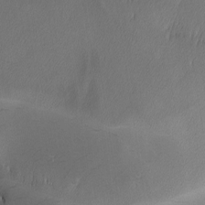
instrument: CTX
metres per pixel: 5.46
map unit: lHvf
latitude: -12.8597
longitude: -101.2726
